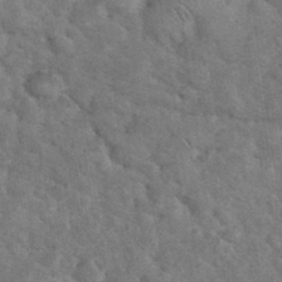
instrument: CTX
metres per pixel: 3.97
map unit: eHh
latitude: 36.7813
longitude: -65.1592
